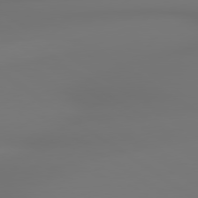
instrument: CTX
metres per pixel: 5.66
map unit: lApd
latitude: 79.1403
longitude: -137.4049
